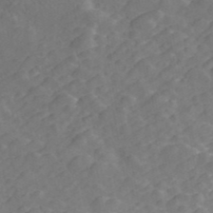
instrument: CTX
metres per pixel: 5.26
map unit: ANa
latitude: 42.8380
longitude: 33.9178
